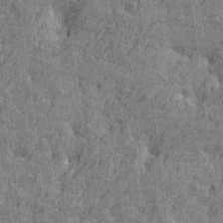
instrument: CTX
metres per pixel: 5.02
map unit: Htu
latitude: -5.6155
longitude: -179.1592
